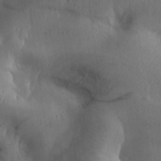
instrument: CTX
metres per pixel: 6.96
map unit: Aa
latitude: 29.6694
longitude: -144.9136
